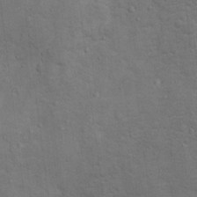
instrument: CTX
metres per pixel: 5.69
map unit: Ht
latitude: 11.1592
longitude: -39.5371
